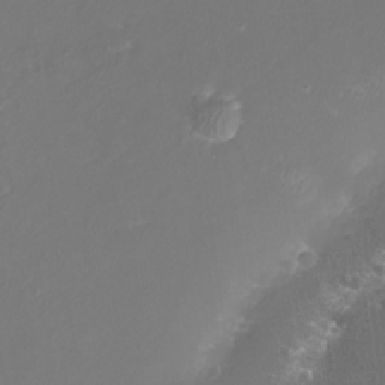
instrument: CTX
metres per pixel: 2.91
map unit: eHh
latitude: -3.2753
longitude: -75.8205
